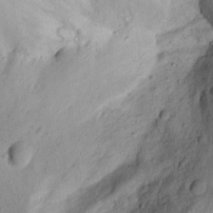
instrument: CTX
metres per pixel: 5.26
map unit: Aa
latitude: 15.5749
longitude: -142.8002
